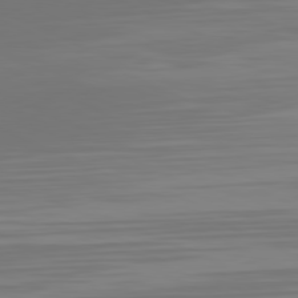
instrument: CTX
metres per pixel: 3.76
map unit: Hpe
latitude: -81.8234
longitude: 19.4643
